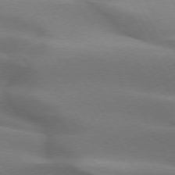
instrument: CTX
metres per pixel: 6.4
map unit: lApd
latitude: 73.0459
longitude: -50.9702
